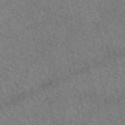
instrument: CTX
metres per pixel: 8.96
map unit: eAb
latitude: 51.4237
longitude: 113.9745
